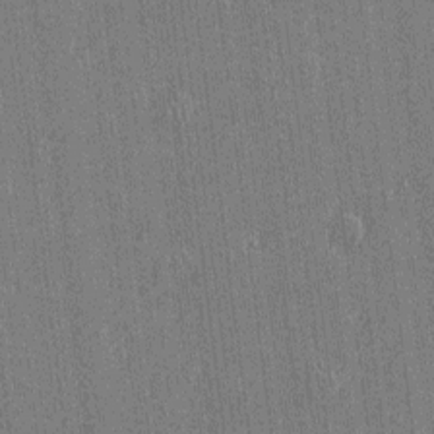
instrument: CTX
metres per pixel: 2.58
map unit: Htu
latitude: -7.1242
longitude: 176.5385
